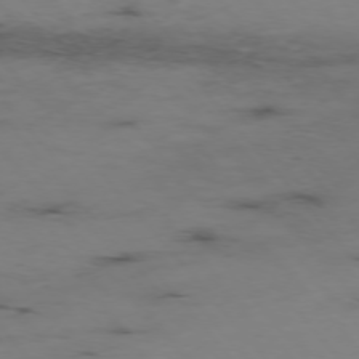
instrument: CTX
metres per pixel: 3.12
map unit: Hpe
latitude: -76.0283
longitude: -19.3481
